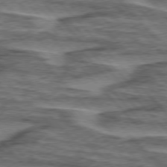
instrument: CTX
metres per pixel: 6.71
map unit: lApd
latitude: 76.2711
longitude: -77.5560
